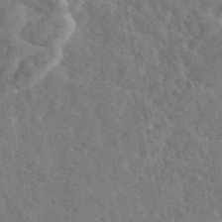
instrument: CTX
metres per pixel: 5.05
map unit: eAb
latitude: 46.3845
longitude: 112.7841
